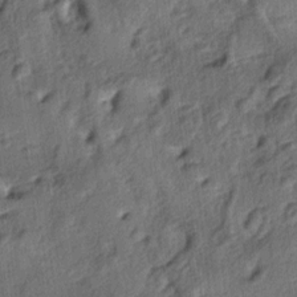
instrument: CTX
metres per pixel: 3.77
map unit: lAa
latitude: -5.5399
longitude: -124.0633
